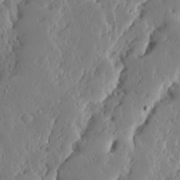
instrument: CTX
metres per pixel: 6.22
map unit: Ave
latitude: 13.4616
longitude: -135.0836
